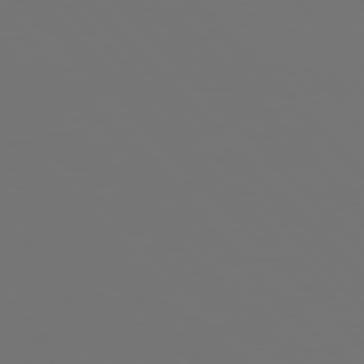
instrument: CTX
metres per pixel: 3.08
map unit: Hpe
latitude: 77.0080
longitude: -163.7261
